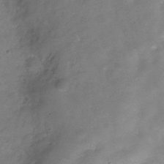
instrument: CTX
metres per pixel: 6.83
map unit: Hve
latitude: -30.8219
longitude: 92.5952
